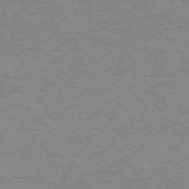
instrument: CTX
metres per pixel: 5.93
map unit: Ap
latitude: -74.2929
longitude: -79.7261
